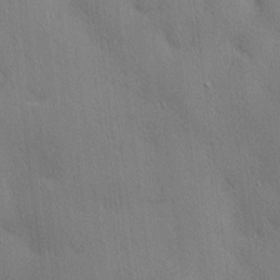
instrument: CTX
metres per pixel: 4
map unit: Nhu
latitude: 1.6882
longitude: -75.1592
